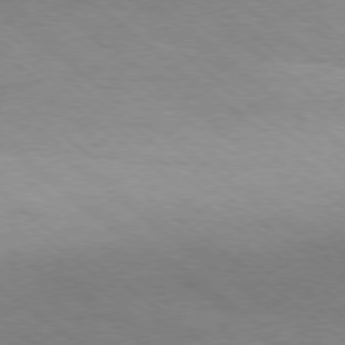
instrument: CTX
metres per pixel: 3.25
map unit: Ap
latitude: -78.5951
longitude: -93.0647
